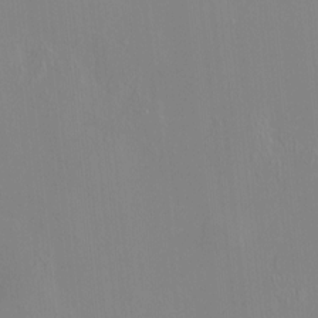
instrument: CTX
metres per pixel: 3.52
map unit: HNhu
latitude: 7.5371
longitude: 11.6722
